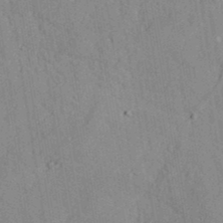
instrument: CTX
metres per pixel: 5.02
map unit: lAvf
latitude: 26.7246
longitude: -109.5560
